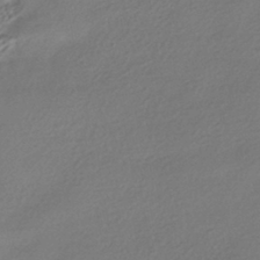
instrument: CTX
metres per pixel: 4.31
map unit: HNhu
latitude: -41.9745
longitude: 94.7274
